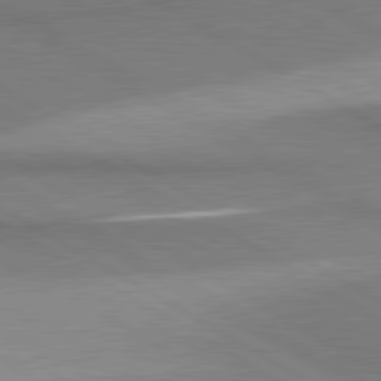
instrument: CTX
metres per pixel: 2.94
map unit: lApd
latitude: 80.8380
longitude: 159.6721
